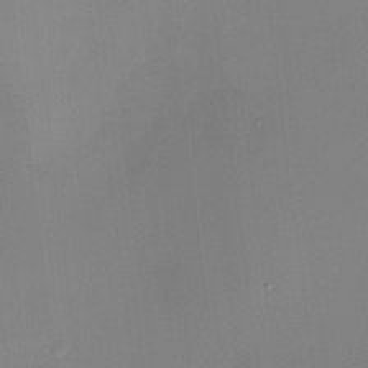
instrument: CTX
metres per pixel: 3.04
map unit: HNhu
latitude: 7.7450
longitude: 10.3117
